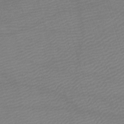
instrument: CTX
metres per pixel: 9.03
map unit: lHb
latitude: -46.9164
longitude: 63.5399
